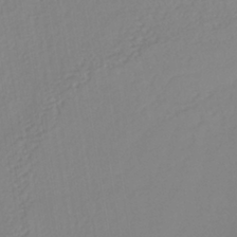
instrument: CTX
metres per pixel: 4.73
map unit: lHb
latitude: -39.2565
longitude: 68.3873
